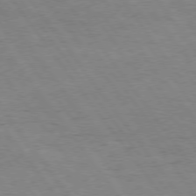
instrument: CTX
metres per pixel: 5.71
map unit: Hpe
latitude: 75.2726
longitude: -140.6868
